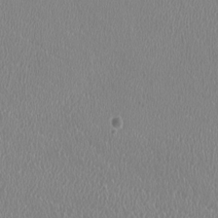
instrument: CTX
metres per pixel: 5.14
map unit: HNhu
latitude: -0.0850
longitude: -1.7827
